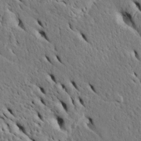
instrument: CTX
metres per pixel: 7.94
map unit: Htu
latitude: -4.9730
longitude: 153.3509
